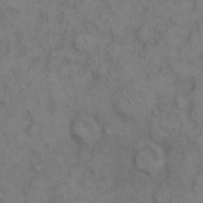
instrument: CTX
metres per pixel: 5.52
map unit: eHh
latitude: 9.1970
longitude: -63.1026
